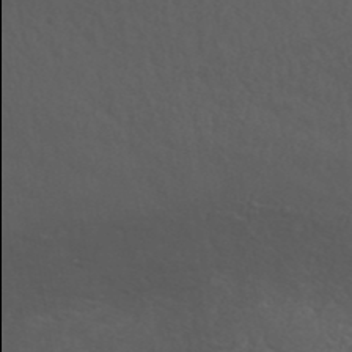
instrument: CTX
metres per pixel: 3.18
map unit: ANa
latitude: 41.0836
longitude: 54.0094
